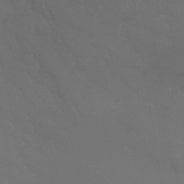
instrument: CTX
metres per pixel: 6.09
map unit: Nhu
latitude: 24.6112
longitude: -61.7449
